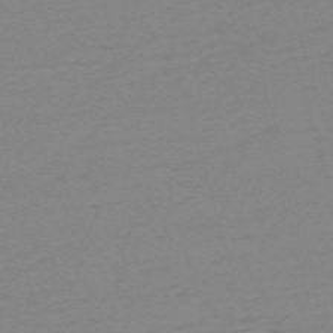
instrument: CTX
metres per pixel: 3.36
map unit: eHh
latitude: -62.0283
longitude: 52.0283
